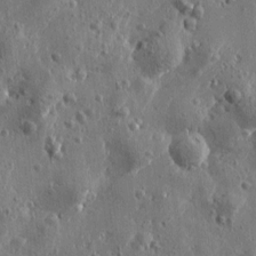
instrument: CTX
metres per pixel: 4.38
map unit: Htu
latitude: 0.1389
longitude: -178.1011
